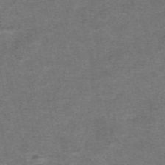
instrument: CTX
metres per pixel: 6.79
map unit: eAb
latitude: 47.8773
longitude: 104.4440
